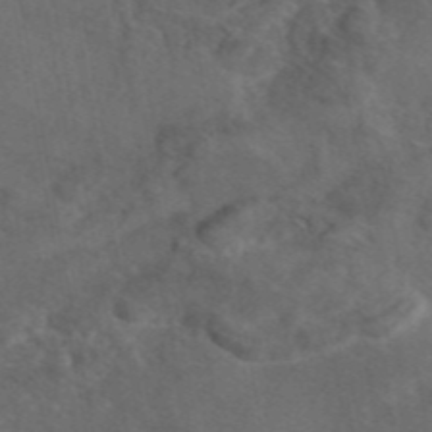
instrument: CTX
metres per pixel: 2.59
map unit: eAb
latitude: 46.5168
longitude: 114.3495
